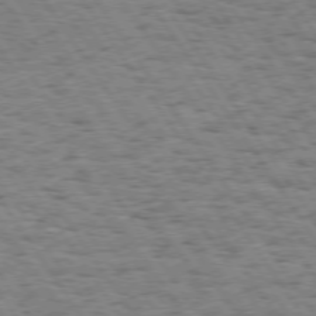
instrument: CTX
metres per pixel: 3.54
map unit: Hpe
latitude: 73.8773
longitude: -134.2711
